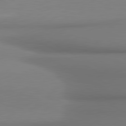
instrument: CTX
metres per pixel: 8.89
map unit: lApd
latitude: 80.8380
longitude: 178.0283
